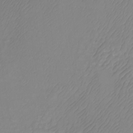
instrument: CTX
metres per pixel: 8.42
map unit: Aa
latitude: -12.5007
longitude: -68.6302
